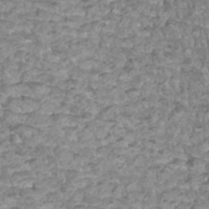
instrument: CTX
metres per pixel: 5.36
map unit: Htu
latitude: 2.8569
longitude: -21.3860
